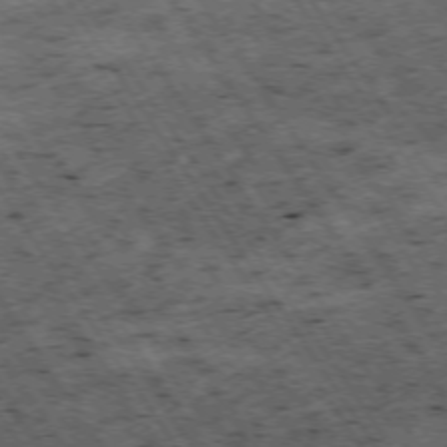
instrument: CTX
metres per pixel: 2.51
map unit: Hpe
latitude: -74.2740
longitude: 3.3131
